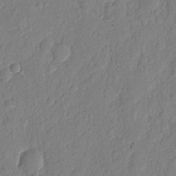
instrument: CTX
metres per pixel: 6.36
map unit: eHh
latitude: 6.7435
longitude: -74.9514
